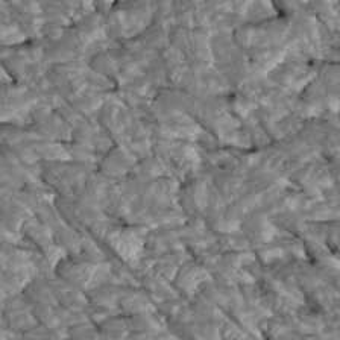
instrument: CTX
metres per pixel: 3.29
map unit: Htu
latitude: 1.9150
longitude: 144.8219
